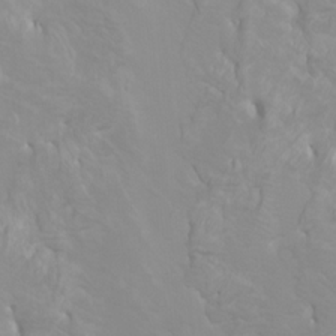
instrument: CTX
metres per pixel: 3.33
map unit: Htu
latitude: -6.3873
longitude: -71.6316
